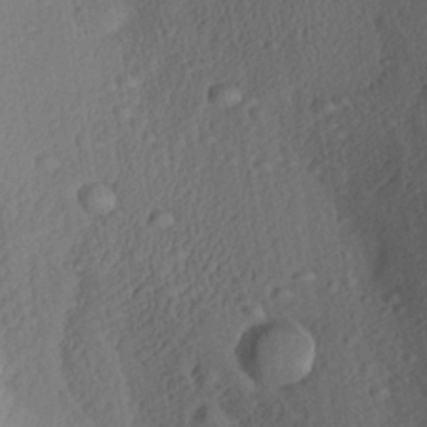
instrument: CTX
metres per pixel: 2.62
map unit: Aa
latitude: 27.2915
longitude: -137.5749
